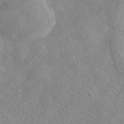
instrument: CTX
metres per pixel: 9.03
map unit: Nhe
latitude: -37.8800
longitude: 138.9920
